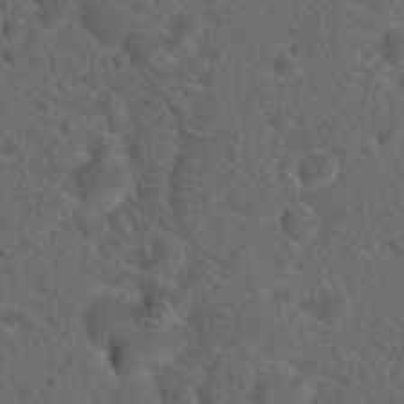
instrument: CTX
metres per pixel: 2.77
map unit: Hto
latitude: 19.5182
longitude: -39.4048
